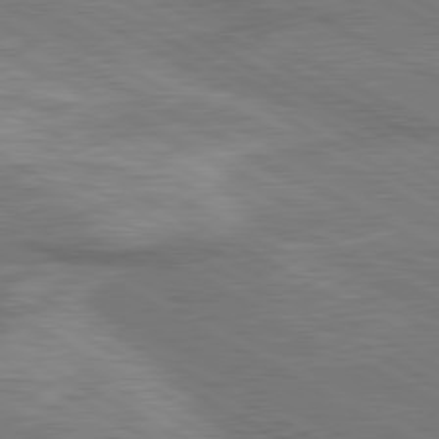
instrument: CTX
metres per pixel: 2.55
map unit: lApd
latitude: 80.6868
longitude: 142.0472
